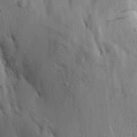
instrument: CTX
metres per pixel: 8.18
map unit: Aa
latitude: 19.7827
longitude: -147.1781
